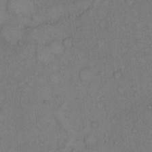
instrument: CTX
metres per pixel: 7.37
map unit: Hto
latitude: 10.7624
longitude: -58.9136
